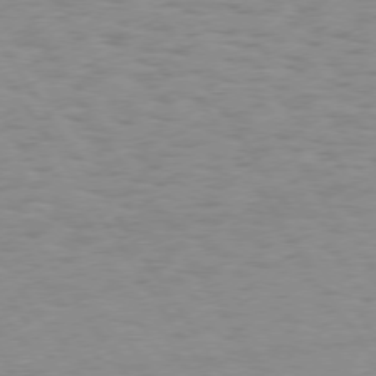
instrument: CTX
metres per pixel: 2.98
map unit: Hpe
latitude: 74.3845
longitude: -136.1767
